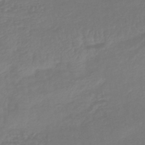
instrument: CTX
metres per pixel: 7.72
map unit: lHb
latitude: -41.6722
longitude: 81.2565
